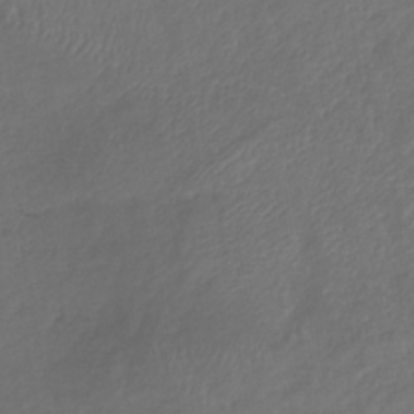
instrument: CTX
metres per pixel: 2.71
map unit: lHb
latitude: -38.9353
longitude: 73.7855
